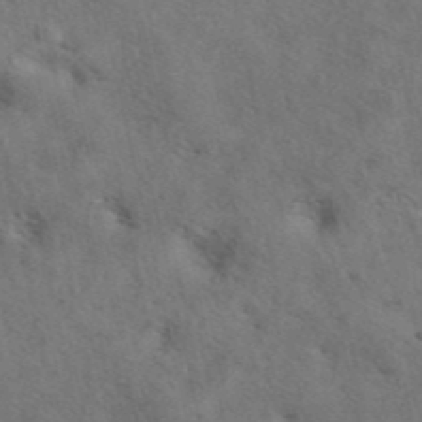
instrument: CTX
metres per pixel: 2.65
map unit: eAb
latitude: 42.4601
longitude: 108.9731
